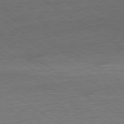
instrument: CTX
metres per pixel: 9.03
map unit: Ap
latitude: -80.4818
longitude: -79.2915
